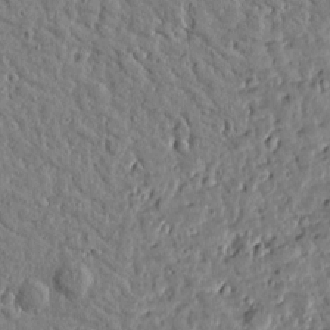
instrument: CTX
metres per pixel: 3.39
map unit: Htu
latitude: 0.9324
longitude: -178.7813
